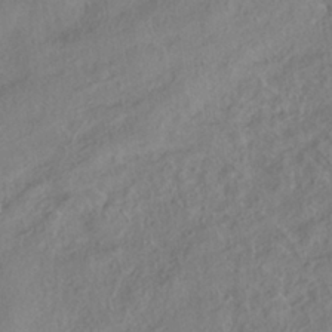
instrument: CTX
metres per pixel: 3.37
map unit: HNhu
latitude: -39.2187
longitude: 102.3495
